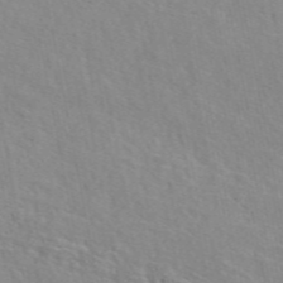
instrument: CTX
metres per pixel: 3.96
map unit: eAb
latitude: 48.7057
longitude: 119.8800
